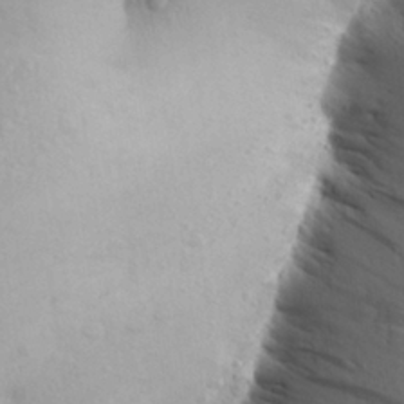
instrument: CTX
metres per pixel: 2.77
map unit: Aa
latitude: 25.5182
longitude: -148.2145
